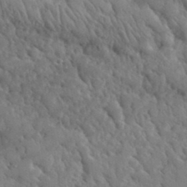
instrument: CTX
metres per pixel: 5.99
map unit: lHvf
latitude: 35.3103
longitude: -87.1592
